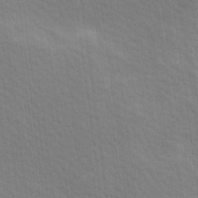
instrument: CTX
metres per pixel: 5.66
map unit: Hve
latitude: 13.3482
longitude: -91.6505
